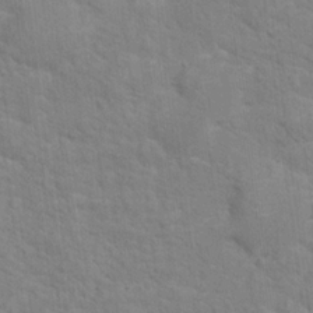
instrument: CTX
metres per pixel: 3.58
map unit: Hto
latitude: 16.6868
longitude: -38.4601
